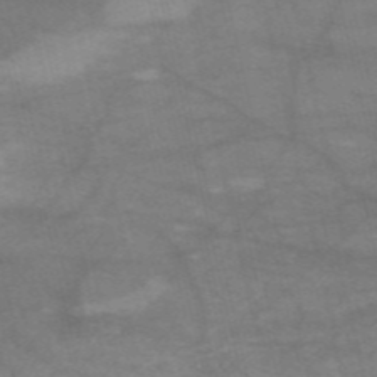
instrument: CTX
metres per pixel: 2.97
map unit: HNb
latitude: -54.5196
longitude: -44.4412
